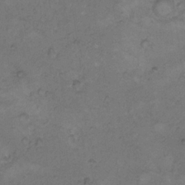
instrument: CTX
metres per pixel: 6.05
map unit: Hto
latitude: 9.3482
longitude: -60.1766
